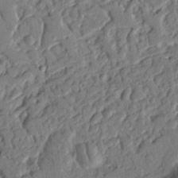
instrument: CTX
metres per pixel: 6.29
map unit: Nhu
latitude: 18.8191
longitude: -78.2712
